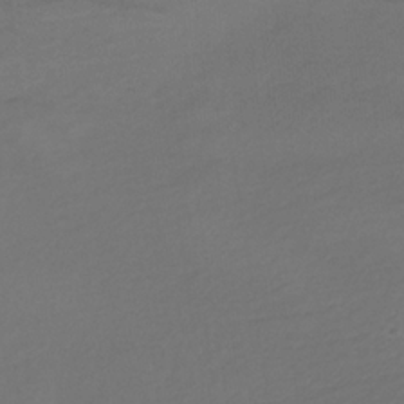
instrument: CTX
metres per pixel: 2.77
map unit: eHb
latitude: -30.8219
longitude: 63.8422
